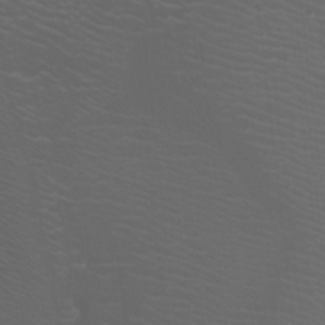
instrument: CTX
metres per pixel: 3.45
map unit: Htu
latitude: -5.6722
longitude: -72.9892
